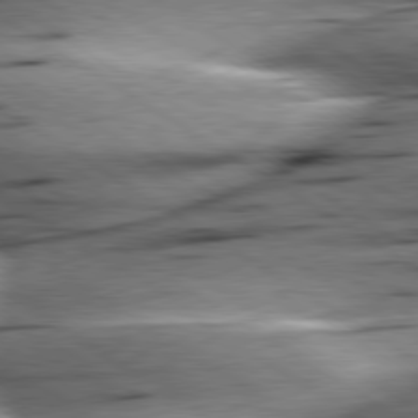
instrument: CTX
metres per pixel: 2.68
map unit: lApd
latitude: 79.6505
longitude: -156.2144
